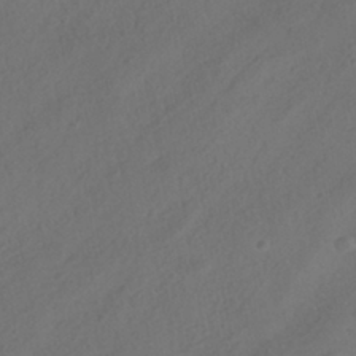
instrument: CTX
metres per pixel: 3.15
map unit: HNhu
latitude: -40.1039
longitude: 108.0472
